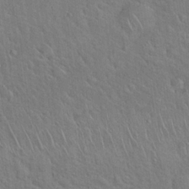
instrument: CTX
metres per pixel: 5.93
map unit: Hto
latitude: 18.6301
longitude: -51.1781
